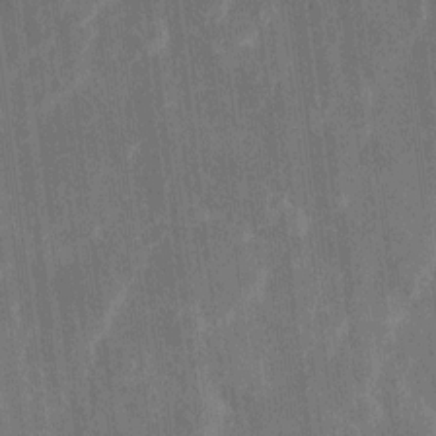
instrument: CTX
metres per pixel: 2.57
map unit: Htu
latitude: 0.8002
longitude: 147.2187
